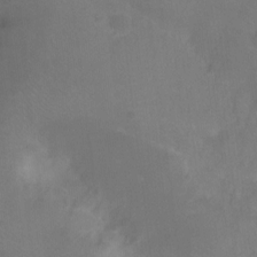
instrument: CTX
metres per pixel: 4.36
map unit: Ht
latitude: -10.3117
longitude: -39.3671
